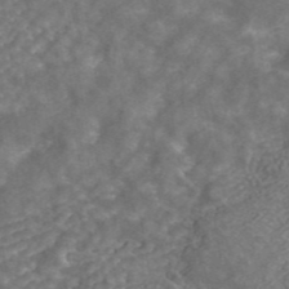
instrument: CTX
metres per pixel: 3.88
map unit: ANa
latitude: 43.2726
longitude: 25.3887
